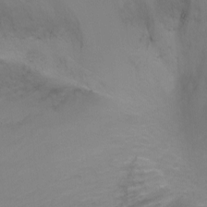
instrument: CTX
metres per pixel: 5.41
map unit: Ht
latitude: -11.3699
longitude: -35.2537
